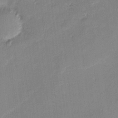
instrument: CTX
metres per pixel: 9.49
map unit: eHh
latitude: -1.6911
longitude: -82.7057
